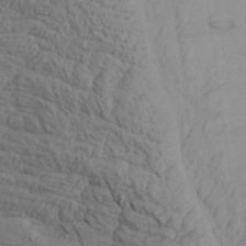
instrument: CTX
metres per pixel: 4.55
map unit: Aa
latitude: 27.1025
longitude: -132.1011
